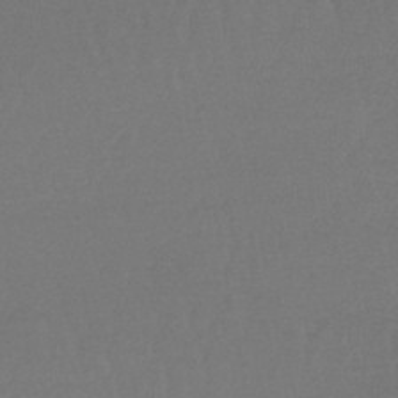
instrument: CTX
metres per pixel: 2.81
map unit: lHb
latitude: -45.2187
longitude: 68.6140
